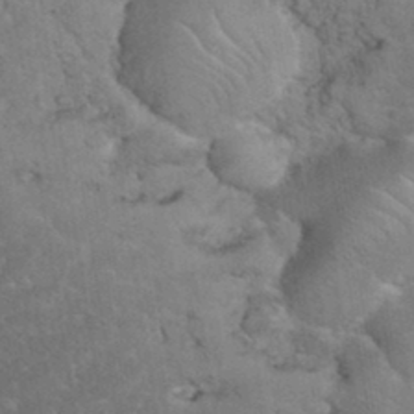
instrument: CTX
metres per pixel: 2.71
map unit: eHh
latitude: 35.5371
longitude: -64.7624
